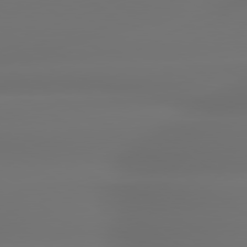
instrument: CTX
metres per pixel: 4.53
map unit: lApd
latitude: 79.4805
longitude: -137.5938
